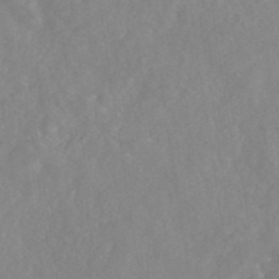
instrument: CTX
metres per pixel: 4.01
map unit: eAb
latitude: 45.5560
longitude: 127.1053
